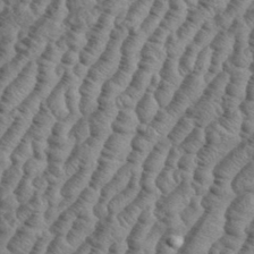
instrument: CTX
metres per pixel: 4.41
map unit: eHh
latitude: 37.1214
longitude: -136.8191
